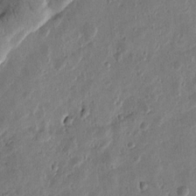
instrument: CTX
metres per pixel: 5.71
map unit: Htu
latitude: 0.0822
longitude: -177.8583
